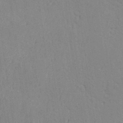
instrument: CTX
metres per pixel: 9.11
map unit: eHh
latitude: 33.3293
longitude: -132.4223
